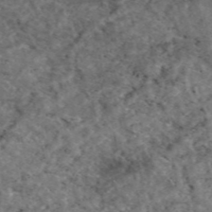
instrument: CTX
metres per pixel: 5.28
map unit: eAb
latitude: 47.4049
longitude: 111.5399
